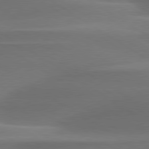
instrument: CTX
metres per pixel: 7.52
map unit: lApd
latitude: 79.6505
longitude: -87.6694
